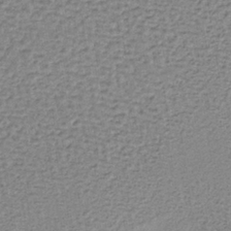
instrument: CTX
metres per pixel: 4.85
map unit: lHb
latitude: -36.7463
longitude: 59.8989
